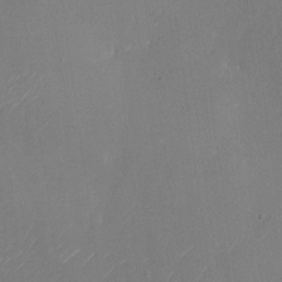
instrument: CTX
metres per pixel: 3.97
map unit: Nhu
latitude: -23.6533
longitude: -70.8191
